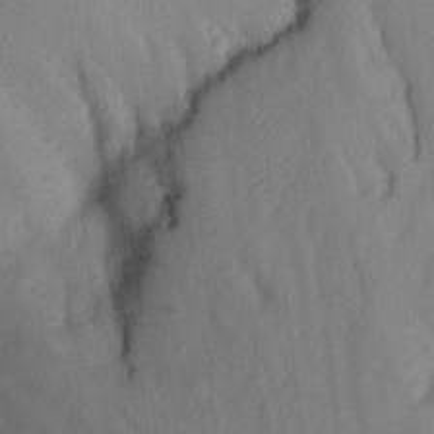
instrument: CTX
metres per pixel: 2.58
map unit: Aa
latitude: 15.4238
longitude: -145.5749
